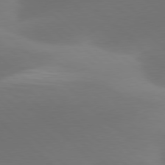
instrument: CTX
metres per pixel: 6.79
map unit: lApd
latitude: 78.2334
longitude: -50.3467
